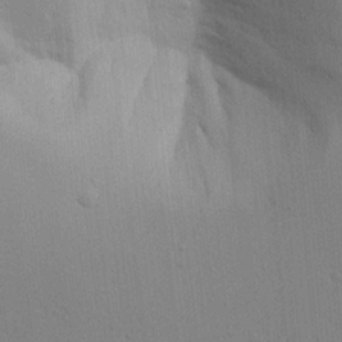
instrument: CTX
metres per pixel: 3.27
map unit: lAvf
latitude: 16.0444
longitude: -126.9325
